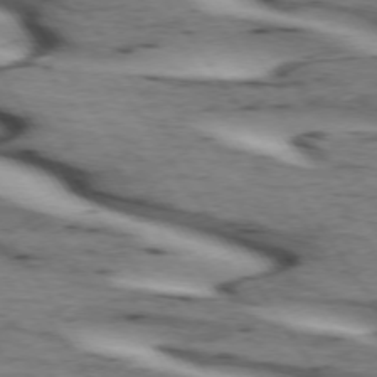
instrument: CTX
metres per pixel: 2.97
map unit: lApd
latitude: 72.8758
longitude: -53.6316
